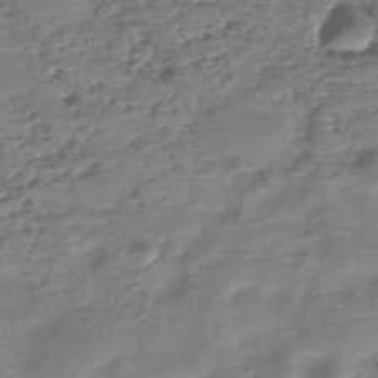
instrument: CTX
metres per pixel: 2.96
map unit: eHh
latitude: -40.1606
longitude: -29.2915
